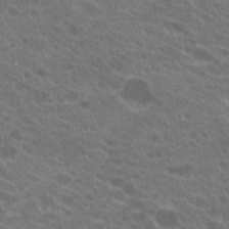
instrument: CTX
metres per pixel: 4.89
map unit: Hto
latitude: 22.5168
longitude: -38.0822
